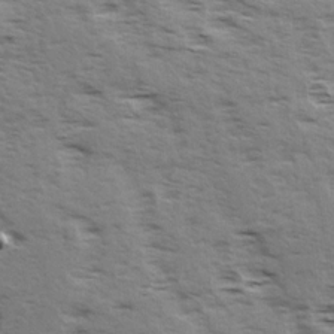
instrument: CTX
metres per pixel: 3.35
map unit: Ave
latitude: 15.1215
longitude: -103.6505
